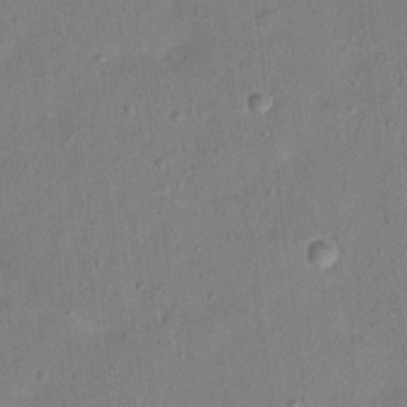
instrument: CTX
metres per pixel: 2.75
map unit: Nhu
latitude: 13.5938
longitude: -36.8758
